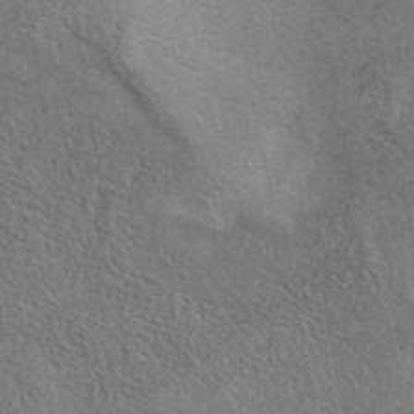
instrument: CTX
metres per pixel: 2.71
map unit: eAb
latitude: 40.5356
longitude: 106.0850
